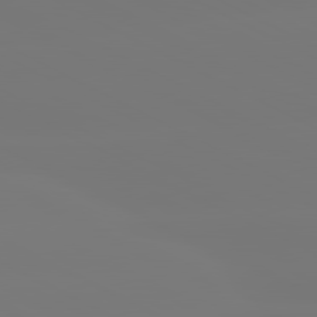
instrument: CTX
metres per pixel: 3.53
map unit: lApd
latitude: 80.8002
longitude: -148.2711
